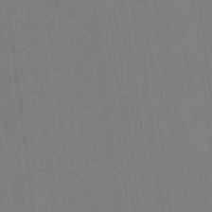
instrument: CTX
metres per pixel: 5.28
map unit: lHvf
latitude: -11.4266
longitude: -104.4601
